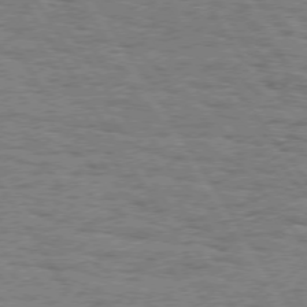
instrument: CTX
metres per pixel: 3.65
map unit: Hpe
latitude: 74.5357
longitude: -135.3292
